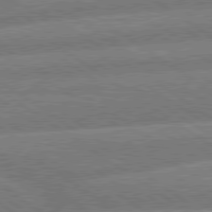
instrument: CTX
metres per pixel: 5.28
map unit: lApd
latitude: 79.7828
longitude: -161.3859
